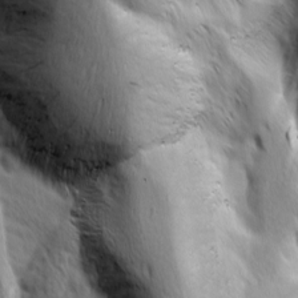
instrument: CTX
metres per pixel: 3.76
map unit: Ave
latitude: 8.6680
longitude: -106.3089
